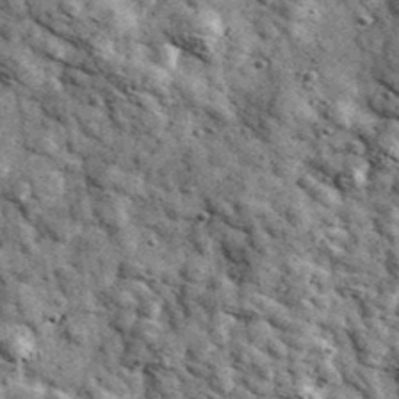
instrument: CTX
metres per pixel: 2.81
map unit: Ave
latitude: 40.6302
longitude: -107.0269
